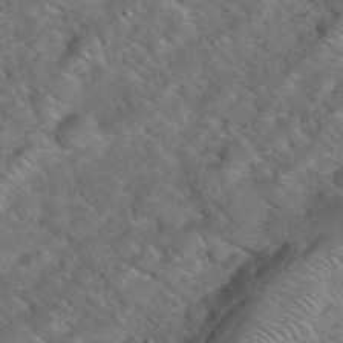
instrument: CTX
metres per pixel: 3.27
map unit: eHh
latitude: 38.4034
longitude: -65.0269
